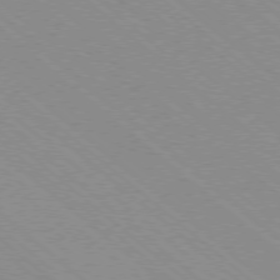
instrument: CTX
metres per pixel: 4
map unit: Ap
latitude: -78.5951
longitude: -65.5560
